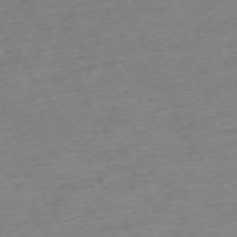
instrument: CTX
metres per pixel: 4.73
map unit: Ap
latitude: -73.1620
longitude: -68.7435
